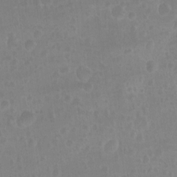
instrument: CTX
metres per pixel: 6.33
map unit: Nhu
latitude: -15.4644
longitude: -25.6693
